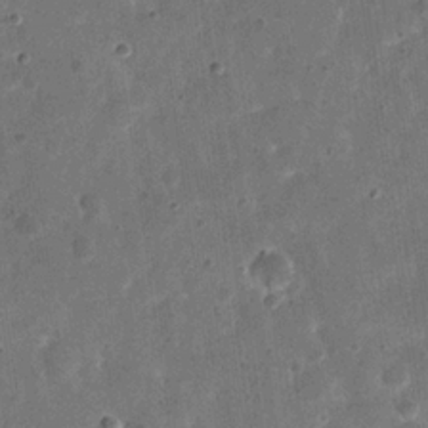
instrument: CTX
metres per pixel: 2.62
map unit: eHh
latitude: 22.1011
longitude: -66.4223
